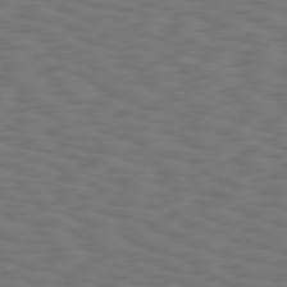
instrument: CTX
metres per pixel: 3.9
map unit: Hpe
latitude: 75.4993
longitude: -133.2159
